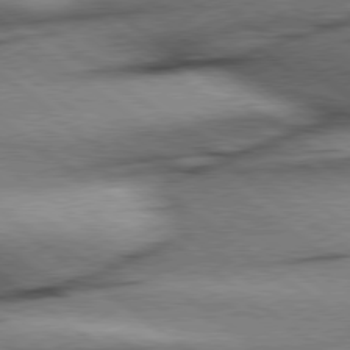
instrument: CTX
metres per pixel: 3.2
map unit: Hpe
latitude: 78.5168
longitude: -154.8947
